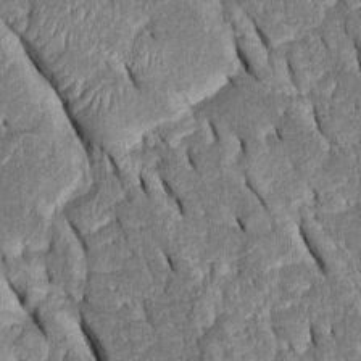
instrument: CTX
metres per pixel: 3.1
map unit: Htu
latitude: -0.8597
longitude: 150.1038
